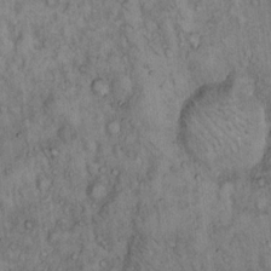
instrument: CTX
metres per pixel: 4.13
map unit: Hto
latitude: 13.6316
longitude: -57.5371
